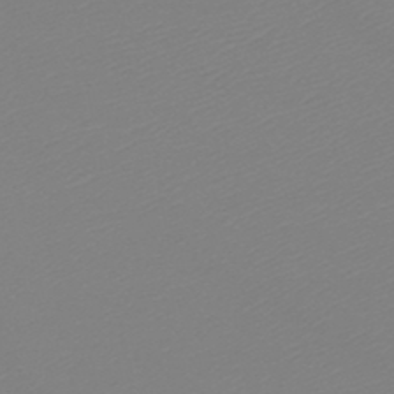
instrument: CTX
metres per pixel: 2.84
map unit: HNb
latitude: -48.9731
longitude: -51.7638
